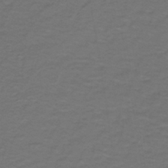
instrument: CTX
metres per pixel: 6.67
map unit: lHb
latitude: -43.9556
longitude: 56.4251
